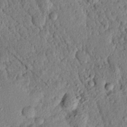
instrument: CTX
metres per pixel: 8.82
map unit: eHh
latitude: 25.1025
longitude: -78.7247
